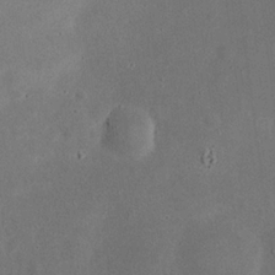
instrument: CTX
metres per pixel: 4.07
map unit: eHh
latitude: 24.2900
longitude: -70.4412
